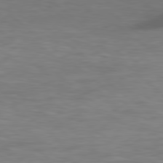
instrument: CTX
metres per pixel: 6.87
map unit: Hpe
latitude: 78.9514
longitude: -128.3089
